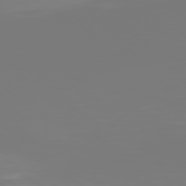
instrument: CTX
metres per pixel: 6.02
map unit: Hpe
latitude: 77.5560
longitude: -136.3656
